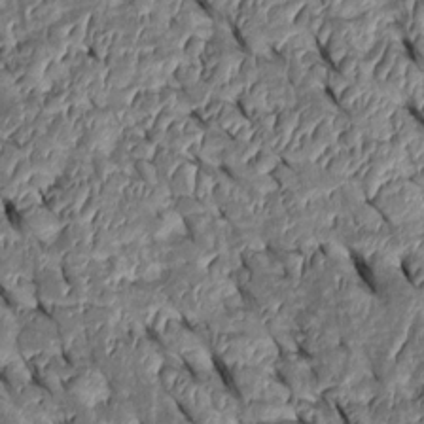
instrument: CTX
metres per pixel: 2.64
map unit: Htu
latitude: 0.8947
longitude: 148.3496
